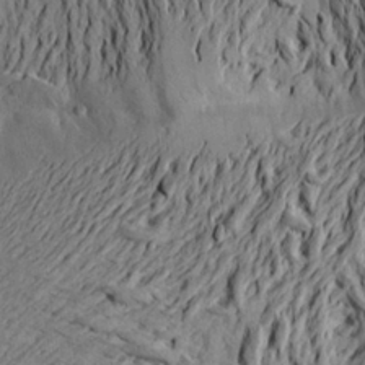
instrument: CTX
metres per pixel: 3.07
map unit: Aa
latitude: 20.9892
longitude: -149.4426
